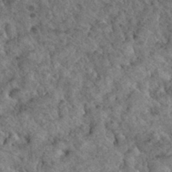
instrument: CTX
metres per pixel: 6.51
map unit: Hto
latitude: 35.0269
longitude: -49.5560
